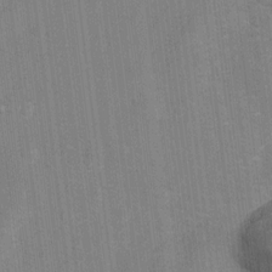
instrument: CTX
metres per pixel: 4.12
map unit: Hto
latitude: -9.8989
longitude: -36.1578
